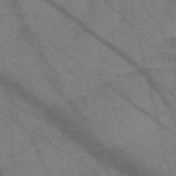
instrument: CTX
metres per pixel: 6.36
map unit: Nve
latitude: -58.8030
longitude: 64.4818
